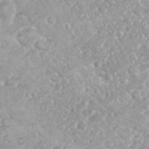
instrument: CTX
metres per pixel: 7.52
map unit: Nhu
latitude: 26.4412
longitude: -60.6301
